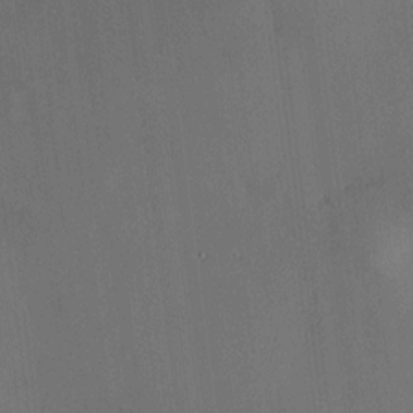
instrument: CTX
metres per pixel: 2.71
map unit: HNhu
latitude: 7.1592
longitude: 14.6330
